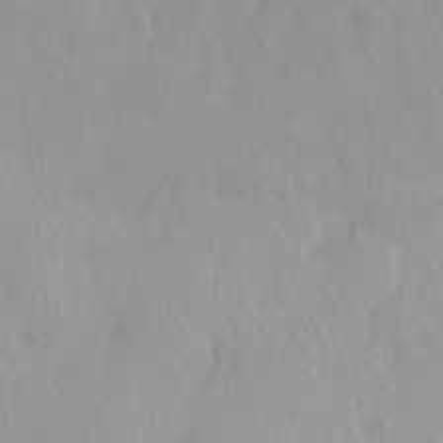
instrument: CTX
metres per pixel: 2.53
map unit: HNhu
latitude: 2.7624
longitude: 7.2565
